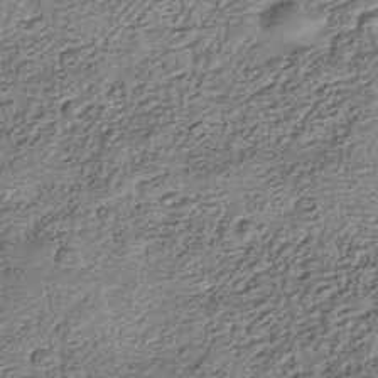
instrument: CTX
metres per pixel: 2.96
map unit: Nhe
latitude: -41.2943
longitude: -111.4238
